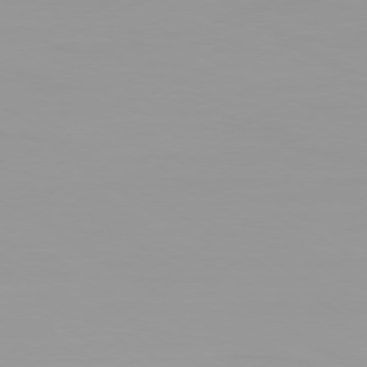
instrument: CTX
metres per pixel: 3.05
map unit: Ap
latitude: -79.6155
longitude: -94.2334
